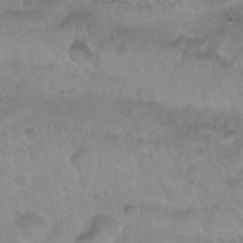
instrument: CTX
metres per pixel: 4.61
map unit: Nhu
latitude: 27.5560
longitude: -53.5371
